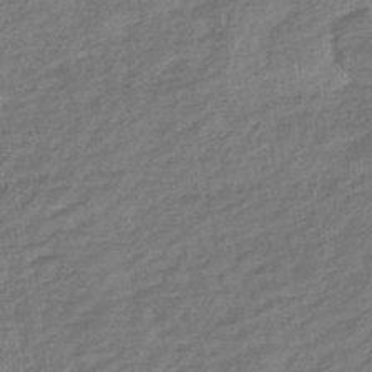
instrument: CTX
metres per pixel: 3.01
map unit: HNb
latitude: -49.2376
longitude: 58.5951
